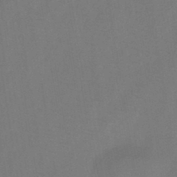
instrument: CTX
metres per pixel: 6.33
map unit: HNb
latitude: -44.8408
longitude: -39.1781
